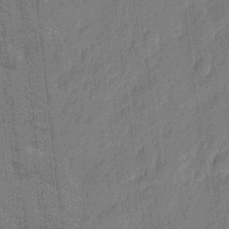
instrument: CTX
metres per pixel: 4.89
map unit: eHh
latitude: 6.8947
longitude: -74.2712
